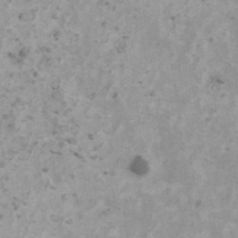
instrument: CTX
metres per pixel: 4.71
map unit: HNhu
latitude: 0.1388
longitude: 3.9178
